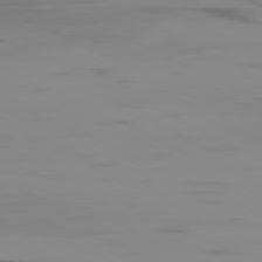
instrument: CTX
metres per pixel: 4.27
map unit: Ap
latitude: -81.2565
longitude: -62.5546
